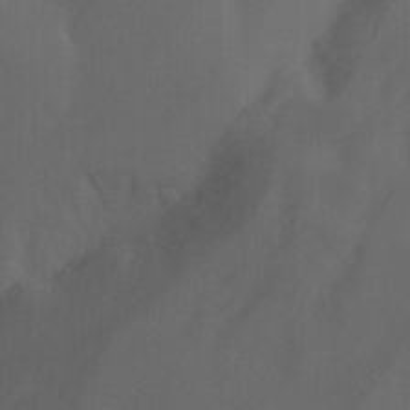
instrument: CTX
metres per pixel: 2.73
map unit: Ht
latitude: -5.0864
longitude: -62.8569
